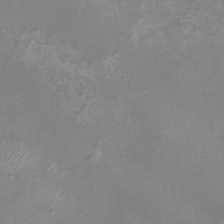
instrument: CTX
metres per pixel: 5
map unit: eHh
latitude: -6.9163
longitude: -77.8583
